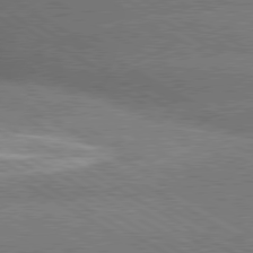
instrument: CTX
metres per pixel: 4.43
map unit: lApd
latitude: 79.8961
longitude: -153.5182
